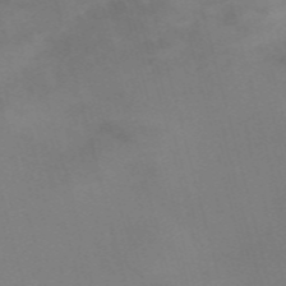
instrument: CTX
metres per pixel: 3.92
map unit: Nve
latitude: -58.5951
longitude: 51.2943
